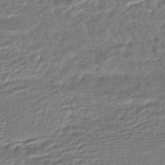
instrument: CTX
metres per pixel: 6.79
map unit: HNhu
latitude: -44.7652
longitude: 101.2375
